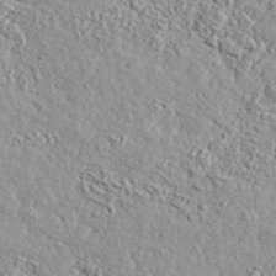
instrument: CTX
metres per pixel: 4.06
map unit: eHh
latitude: 37.1403
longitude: -81.5938
